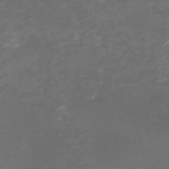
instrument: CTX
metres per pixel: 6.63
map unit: eHh
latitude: -1.1809
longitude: -79.0459
